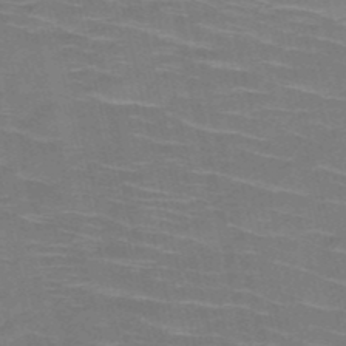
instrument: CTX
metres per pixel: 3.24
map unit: HNb
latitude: -50.6518
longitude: -45.2915
